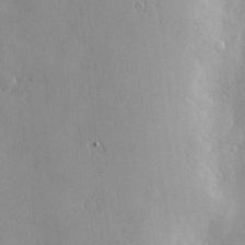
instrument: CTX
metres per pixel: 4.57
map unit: Nve
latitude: -8.5196
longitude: 173.5777
